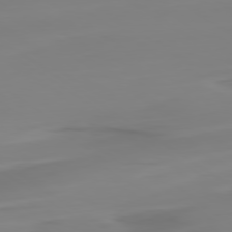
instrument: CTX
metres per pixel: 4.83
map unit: Ap
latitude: -80.1417
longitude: -59.5371
